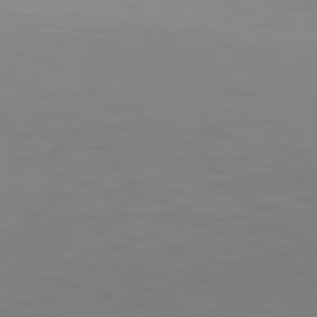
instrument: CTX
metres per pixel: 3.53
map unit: Hpe
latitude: 77.8205
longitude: -135.7827
